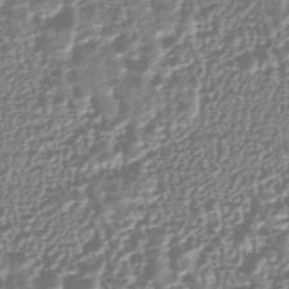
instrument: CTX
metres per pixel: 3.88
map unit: HNhu
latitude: -43.9556
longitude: 106.5007
